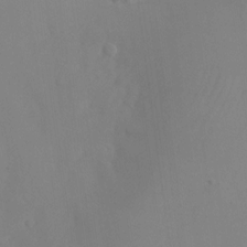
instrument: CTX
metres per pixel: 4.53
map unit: Nhu
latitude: -26.3495
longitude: -70.2900
